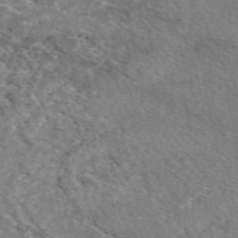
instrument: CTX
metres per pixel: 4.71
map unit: eAb
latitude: 49.6127
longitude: 113.2376
